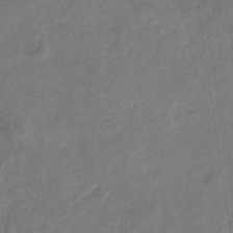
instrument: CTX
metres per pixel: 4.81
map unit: eHb
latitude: -34.1984
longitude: 74.6141
